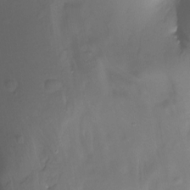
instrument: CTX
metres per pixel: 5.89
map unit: Nhu
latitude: -12.0094
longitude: -63.8584
